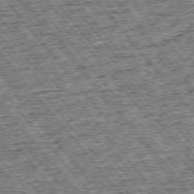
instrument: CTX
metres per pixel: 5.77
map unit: Ap
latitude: -75.4644
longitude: -91.6505
